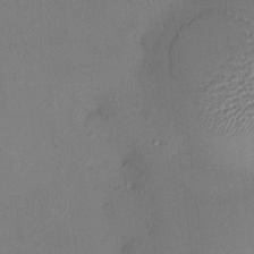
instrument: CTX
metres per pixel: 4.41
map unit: HNhu
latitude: 7.4804
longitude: 1.6722
